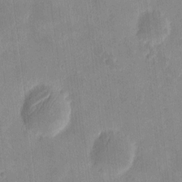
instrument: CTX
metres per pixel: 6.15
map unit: eHh
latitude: 8.0255
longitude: -73.2537
